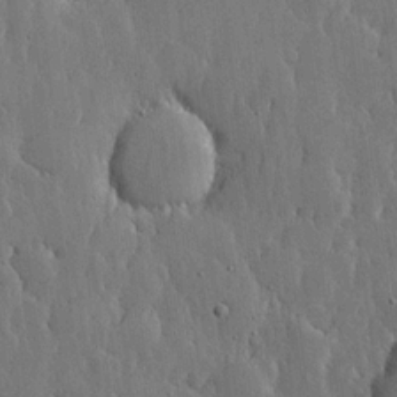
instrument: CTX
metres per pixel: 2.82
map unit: lHvf
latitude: 17.8205
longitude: -115.7449
